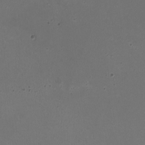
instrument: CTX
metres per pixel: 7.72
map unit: HNhu
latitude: -2.8785
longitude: -2.6679
